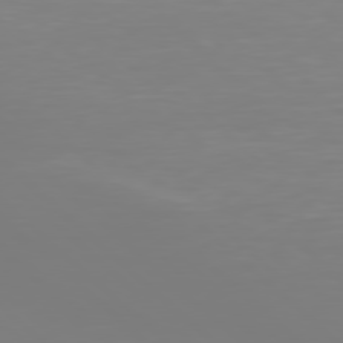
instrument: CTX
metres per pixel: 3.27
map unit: Hpe
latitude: 77.7638
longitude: -173.7260
